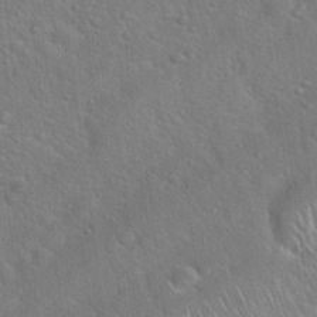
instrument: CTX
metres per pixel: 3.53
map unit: Hto
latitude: 18.7813
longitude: -51.1781
